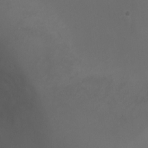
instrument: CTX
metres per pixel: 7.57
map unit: Ht
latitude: 0.7057
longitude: -20.8758
